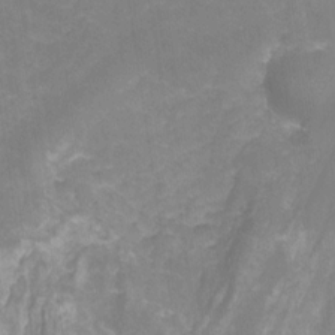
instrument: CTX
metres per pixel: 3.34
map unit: HNhu
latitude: -26.9541
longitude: 73.6722
